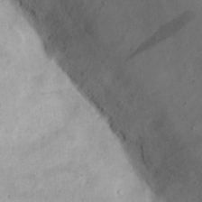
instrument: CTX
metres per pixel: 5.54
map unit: eHh
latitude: 20.4412
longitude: -64.7813
